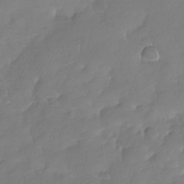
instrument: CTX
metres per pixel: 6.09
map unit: Nhu
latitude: -29.3321
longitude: -61.0458
